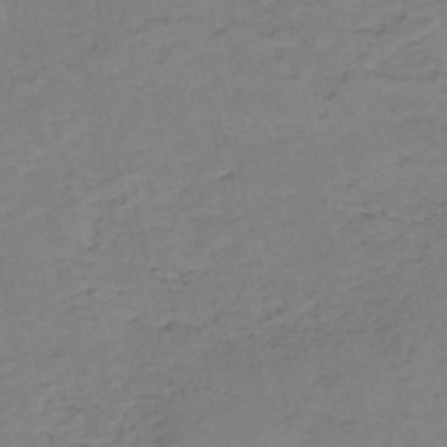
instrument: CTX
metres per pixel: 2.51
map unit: HNb
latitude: -50.3873
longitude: -51.8583
